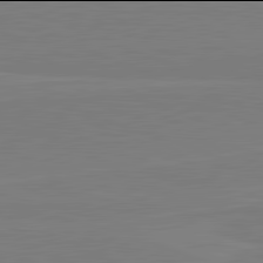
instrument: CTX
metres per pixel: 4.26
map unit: lApd
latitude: 81.9906
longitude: 164.4251
